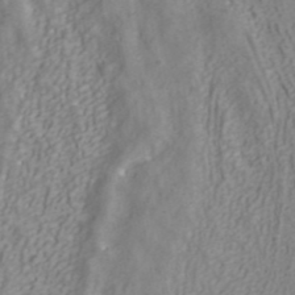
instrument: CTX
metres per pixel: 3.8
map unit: ANa
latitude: 40.8191
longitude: 23.7667
